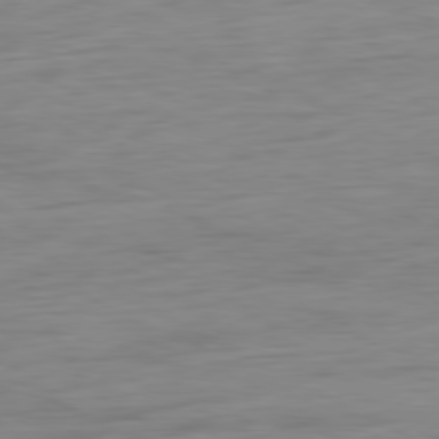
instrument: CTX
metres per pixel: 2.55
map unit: Ap
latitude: -80.7463
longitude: -61.4615
